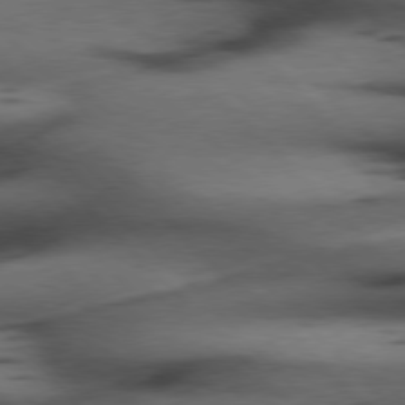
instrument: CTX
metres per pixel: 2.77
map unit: Hpe
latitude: 77.2537
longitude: -154.6112
